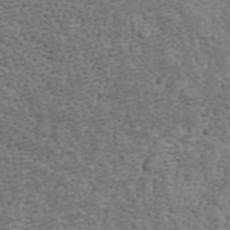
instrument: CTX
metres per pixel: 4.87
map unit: ANa
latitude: 43.1592
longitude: 46.8219
